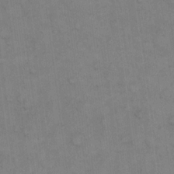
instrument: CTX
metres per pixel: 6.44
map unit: eHh
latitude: 14.8758
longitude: -62.6491
